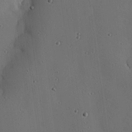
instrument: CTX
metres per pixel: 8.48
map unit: eHh
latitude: 22.8947
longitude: -91.4237
